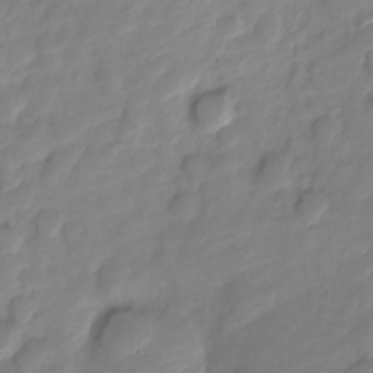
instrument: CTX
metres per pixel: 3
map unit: Nve
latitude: -18.7841
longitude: 107.8045
